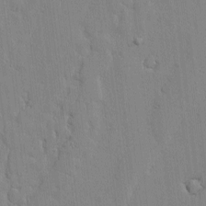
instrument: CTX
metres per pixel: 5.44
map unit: lAvf
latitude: -1.2376
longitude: -105.8395
